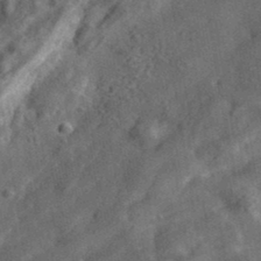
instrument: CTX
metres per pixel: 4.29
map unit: eHh
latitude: 37.0459
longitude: -79.9528
